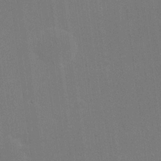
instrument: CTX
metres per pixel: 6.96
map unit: eHh
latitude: 20.1011
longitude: -68.2523
